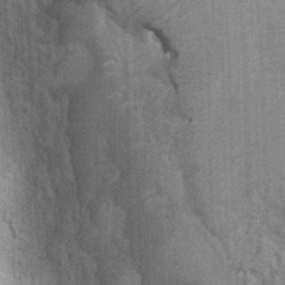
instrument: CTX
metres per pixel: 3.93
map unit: Ht
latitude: -1.8612
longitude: -15.7828
